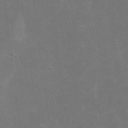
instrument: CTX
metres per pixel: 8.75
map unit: eHh
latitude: 17.4237
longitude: -72.4790
